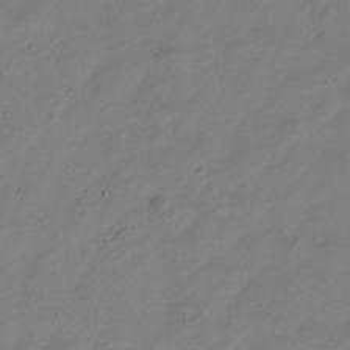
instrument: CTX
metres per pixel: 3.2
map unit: Hve
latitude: -34.8786
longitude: 89.1809
